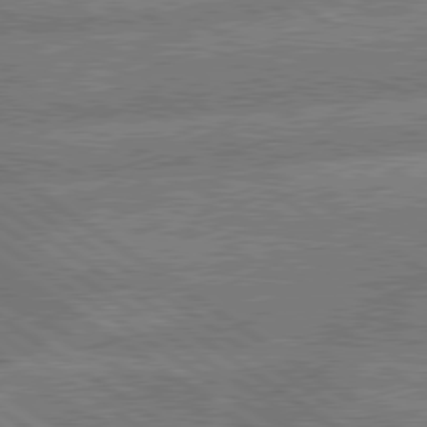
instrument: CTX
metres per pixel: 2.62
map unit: lApd
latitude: 79.7639
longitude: -161.0647
